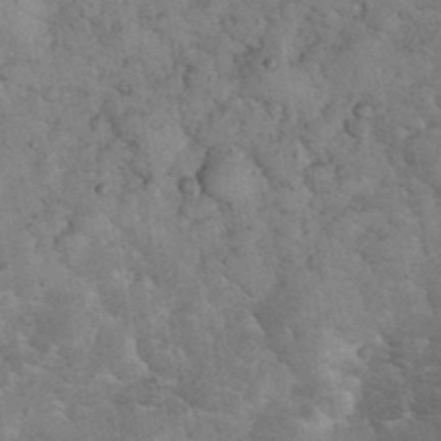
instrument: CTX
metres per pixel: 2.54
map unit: eHh
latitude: 34.8191
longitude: -68.1011
